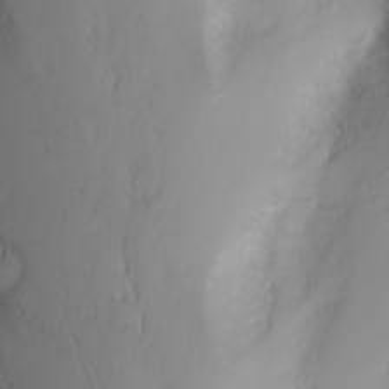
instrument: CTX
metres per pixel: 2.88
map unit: Nhu
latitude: -3.1053
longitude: -72.2523
